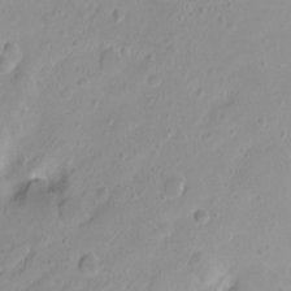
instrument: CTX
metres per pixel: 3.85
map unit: Ht
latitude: -8.7841
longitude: -35.8772
